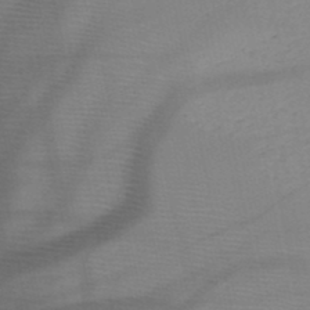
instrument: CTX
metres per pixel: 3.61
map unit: HNb
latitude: -47.7666
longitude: -41.3292
